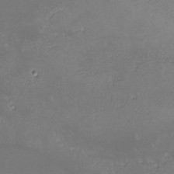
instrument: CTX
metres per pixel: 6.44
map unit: lHvf
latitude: -13.8800
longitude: -103.5371
